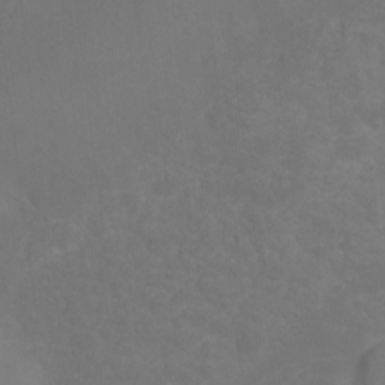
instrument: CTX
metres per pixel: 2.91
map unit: Ht
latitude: -0.5385
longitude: -38.4223
